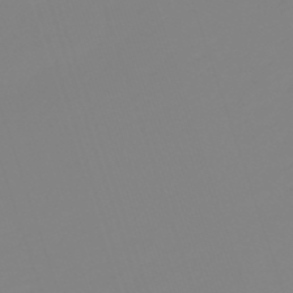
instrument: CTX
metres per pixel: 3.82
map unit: lHb
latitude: -49.2376
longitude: 81.9556
